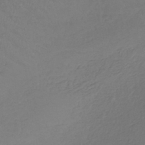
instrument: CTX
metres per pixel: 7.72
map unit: lHb
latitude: -39.5588
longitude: 70.5952
